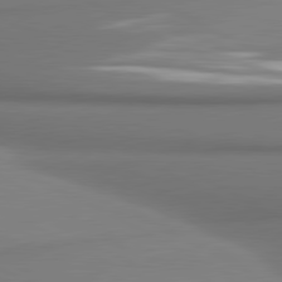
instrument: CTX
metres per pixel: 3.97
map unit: lApd
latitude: 81.1403
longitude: 177.8800
